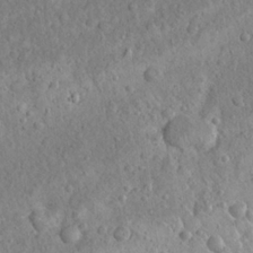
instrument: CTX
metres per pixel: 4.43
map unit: Nhu
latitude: 23.0458
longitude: -66.9702
